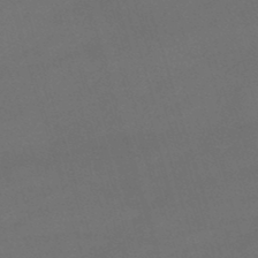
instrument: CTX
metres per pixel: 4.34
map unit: lHb
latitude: -47.1809
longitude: 63.5588
